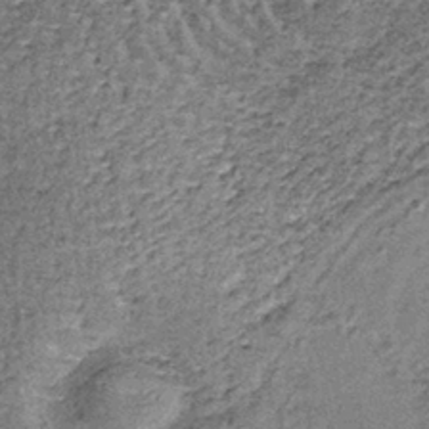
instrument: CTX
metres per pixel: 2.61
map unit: lHb
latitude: -38.3684
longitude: 65.1998
